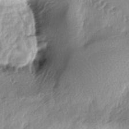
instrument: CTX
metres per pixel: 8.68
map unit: lAa
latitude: -4.5196
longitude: -125.4615
